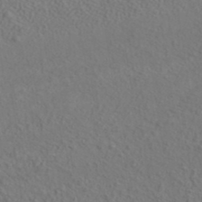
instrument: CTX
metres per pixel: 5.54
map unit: ANa
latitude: 37.2726
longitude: 19.0675
